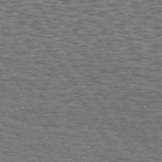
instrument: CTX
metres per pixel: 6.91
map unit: Hpe
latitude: 73.2537
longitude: -129.9906
